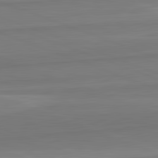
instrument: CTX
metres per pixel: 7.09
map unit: lApd
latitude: 82.4601
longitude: 170.1228
